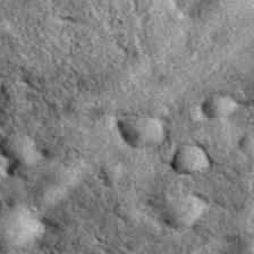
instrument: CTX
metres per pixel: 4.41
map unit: eAb
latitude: 38.3278
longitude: 110.6330
